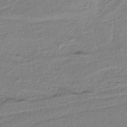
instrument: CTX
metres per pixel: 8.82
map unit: HNb
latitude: -36.3873
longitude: 58.4062
